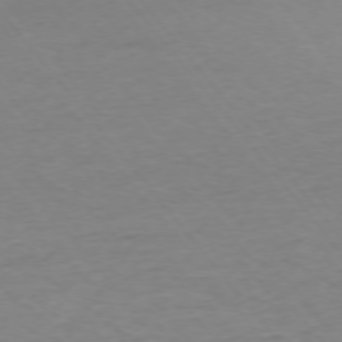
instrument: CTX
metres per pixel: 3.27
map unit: Ap
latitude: -75.7478
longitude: -89.0081
